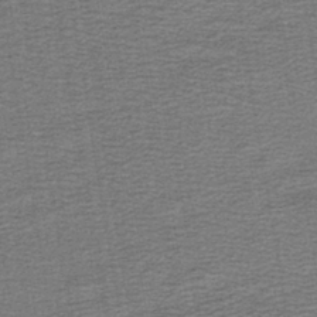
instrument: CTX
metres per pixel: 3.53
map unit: lHb
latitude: -40.8975
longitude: 62.8030
